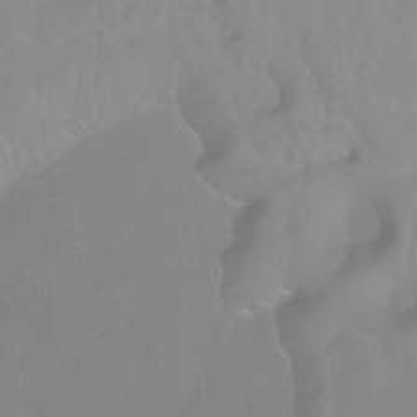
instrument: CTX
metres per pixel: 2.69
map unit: Ht
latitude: -15.0487
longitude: -42.9892
